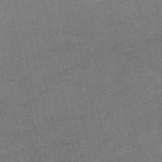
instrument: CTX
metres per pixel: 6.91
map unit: eAb
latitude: 48.5924
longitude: 105.3887
